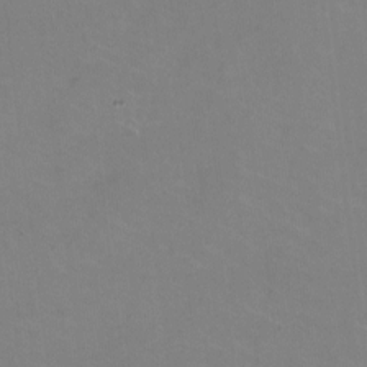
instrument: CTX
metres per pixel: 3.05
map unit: HNhu
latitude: -2.0283
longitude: -3.1025
